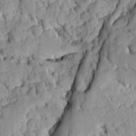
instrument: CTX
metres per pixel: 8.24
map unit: Ave
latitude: -8.2361
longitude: -116.6868
